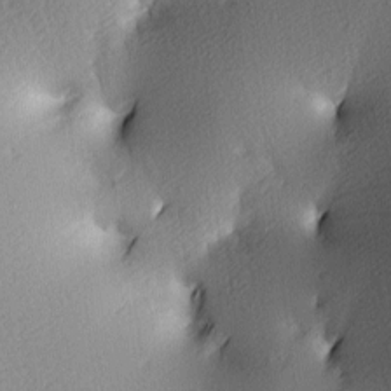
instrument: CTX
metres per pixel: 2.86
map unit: lAa
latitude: 4.2333
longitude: -116.6680
